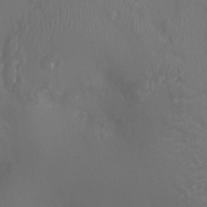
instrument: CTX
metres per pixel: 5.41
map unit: Ht
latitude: -3.0675
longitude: -18.2333
